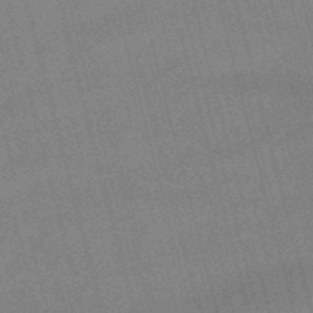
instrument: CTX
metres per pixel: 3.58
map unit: lHb
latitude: -48.7463
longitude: 76.7274
